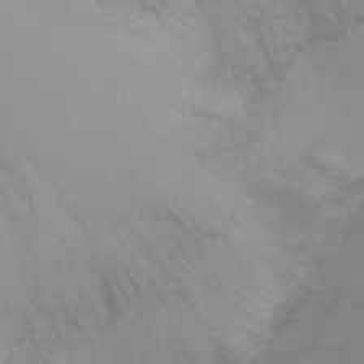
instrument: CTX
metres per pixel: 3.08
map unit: Ht
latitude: 2.3278
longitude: -34.2522
